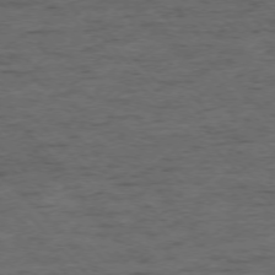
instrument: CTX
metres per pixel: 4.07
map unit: Ap
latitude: -76.3306
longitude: -87.2537
